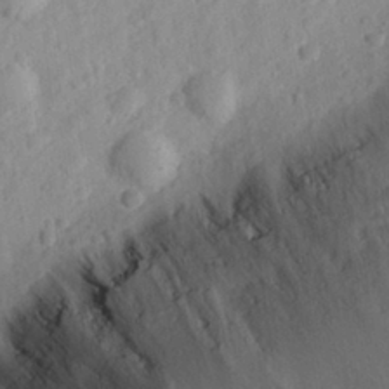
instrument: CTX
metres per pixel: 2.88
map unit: eHh
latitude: 30.0633
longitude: -73.5560
